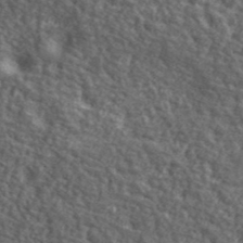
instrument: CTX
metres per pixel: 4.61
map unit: lHvf
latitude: 41.3103
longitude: -89.8584
